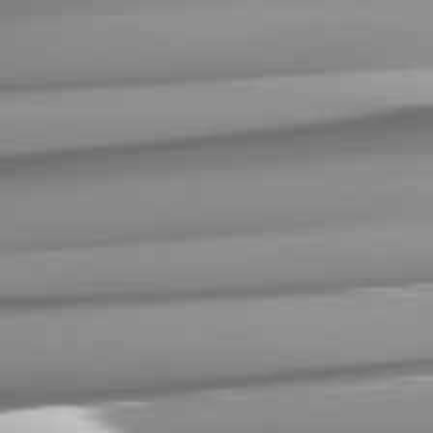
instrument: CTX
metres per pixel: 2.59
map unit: lApd
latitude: 82.4601
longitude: -142.9325
